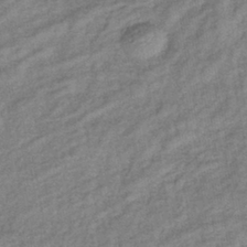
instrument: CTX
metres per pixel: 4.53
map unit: lHb
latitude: -40.0094
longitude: 71.2565
